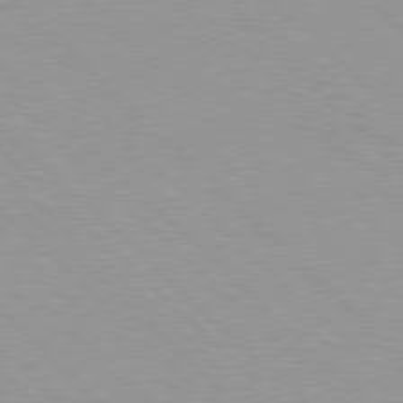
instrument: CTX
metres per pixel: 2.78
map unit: Hpe
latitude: 77.6882
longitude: -153.0459
